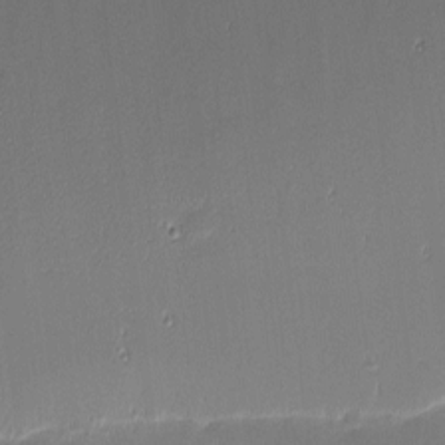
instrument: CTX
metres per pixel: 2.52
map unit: eHh
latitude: -3.4454
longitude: -83.3670
